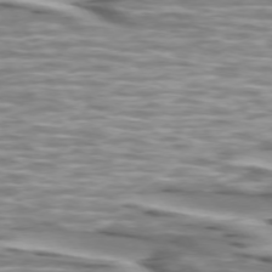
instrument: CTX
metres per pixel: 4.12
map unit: lApd
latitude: 74.1956
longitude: -57.5938
